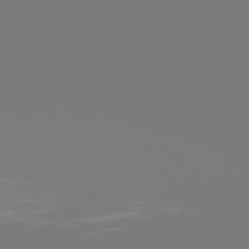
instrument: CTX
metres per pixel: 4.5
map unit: Hpe
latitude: 77.5371
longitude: -134.3845
